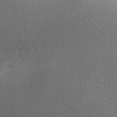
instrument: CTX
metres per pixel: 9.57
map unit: lAa
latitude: -6.1039
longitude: -121.6694
